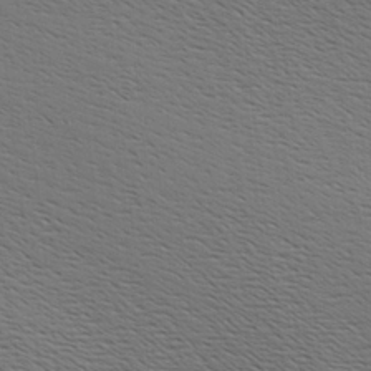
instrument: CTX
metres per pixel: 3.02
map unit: Hve
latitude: 3.4804
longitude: -125.1592
